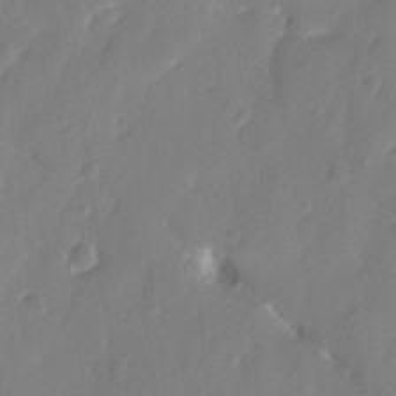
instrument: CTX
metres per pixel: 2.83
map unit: Ave
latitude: -8.1984
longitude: -119.8772
